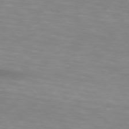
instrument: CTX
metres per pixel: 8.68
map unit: lApd
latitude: 73.8962
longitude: -53.4238
